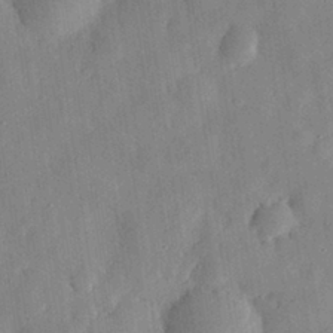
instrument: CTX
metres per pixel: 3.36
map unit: eHh
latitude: 30.2712
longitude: -75.9717
